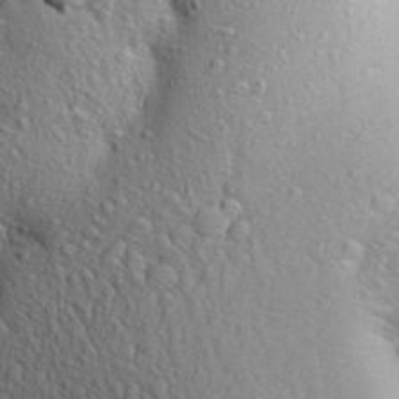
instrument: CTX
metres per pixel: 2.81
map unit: Aa
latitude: 28.2522
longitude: -148.5924
